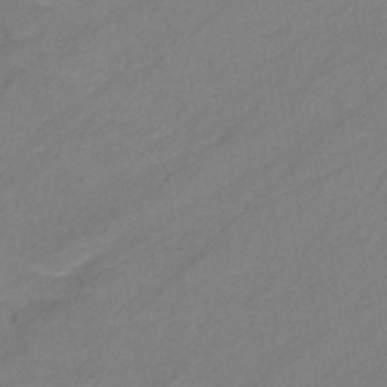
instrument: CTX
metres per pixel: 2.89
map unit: eHb
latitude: -42.5951
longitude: 84.9919
